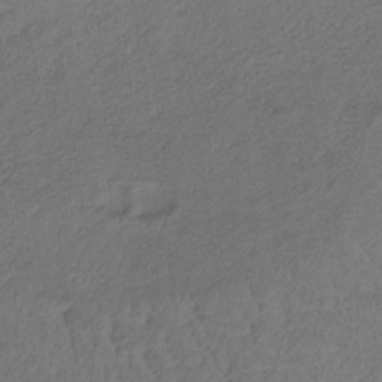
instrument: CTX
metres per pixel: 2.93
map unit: HNb
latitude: -32.2173
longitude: 63.1998
